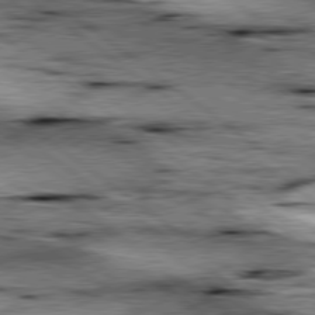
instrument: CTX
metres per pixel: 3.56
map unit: lApd
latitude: 79.2726
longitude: -48.0444
